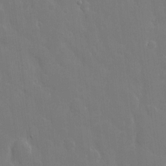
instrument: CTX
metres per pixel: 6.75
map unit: eHh
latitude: 6.5168
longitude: -69.2726
